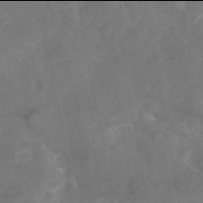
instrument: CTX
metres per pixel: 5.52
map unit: eAb
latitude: 45.9906
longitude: 126.0094
